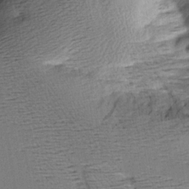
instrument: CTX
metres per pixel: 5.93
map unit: Aa
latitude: 9.1214
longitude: -141.8016
